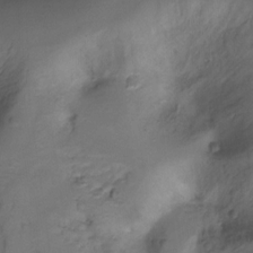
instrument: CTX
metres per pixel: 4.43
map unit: Ht
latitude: -16.9353
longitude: -48.6679
